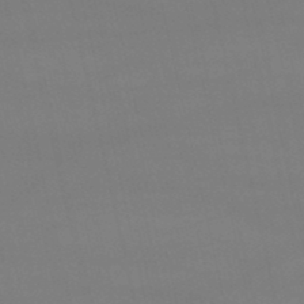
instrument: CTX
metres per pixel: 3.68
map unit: lHb
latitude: -47.3131
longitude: 67.0486
